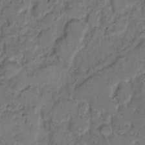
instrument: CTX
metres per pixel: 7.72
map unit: eHh
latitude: 8.5546
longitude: -62.3845
